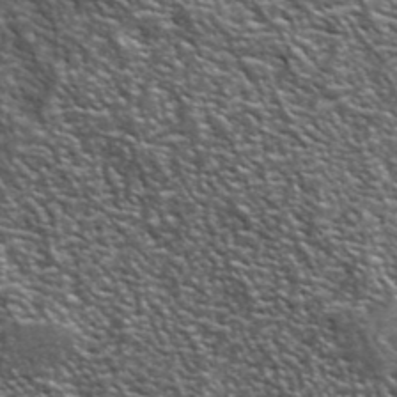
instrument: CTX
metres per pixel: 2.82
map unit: lHvf
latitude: 40.5734
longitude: -89.2348
